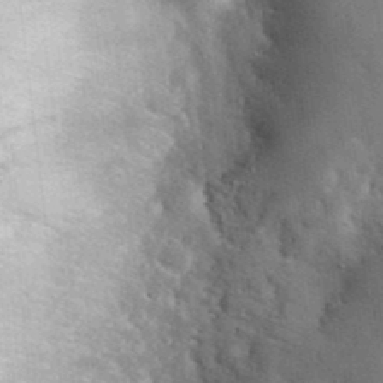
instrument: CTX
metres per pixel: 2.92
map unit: eHh
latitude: 36.2334
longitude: -66.8569
